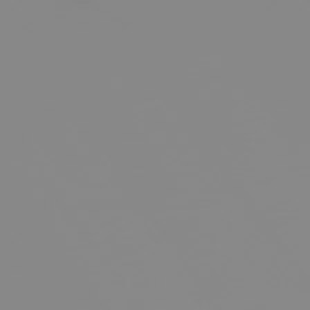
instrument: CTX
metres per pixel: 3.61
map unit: Hpe
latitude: -75.0487
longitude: 6.4251
